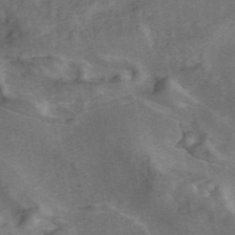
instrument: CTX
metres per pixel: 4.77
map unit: ANa
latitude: 45.1781
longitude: 39.1242
